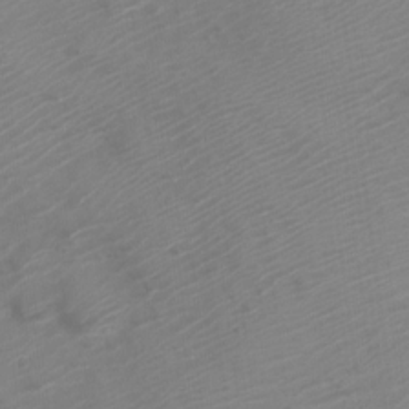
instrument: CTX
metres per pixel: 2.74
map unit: Nve
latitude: -20.9541
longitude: 106.3307
